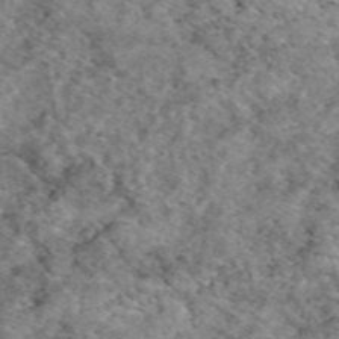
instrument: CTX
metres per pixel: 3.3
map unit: eAb
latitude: 49.3671
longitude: 109.9178
